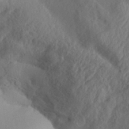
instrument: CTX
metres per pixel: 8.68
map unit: Aa
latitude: 32.6113
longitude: -141.1781
